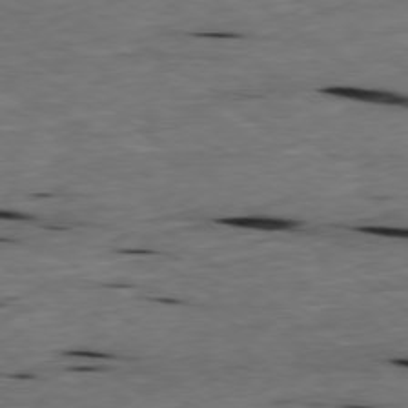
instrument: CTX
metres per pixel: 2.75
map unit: Ap
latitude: -79.3320
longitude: -91.7639
